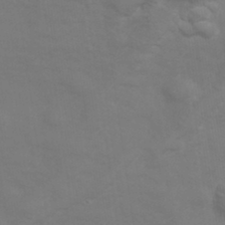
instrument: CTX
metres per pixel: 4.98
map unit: Hve
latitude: 33.4615
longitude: 150.3684
